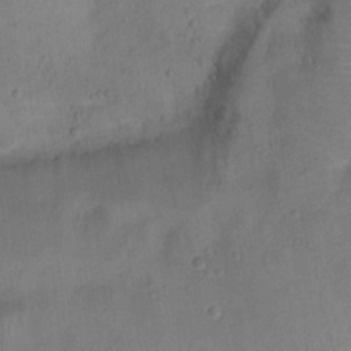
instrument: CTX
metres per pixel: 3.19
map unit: Ht
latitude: 13.0837
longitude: -39.0647
